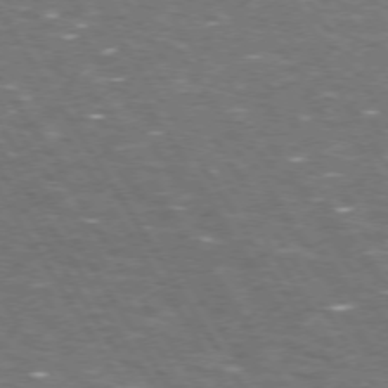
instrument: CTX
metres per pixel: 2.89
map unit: Hpe
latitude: 72.5735
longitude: -124.8569
